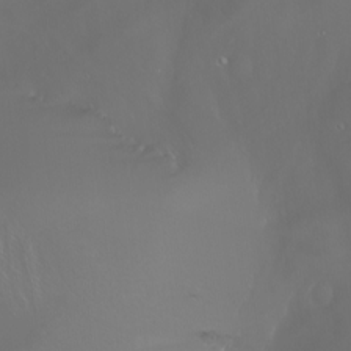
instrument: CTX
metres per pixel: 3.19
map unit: Nhu
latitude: -6.1794
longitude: -91.2537
